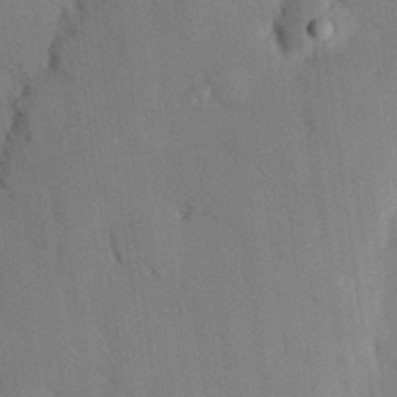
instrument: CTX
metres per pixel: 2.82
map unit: eHh
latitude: 26.9514
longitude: -79.9717
